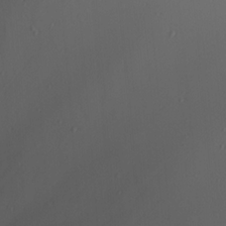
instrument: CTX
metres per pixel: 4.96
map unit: Hve
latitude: 13.3293
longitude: -91.0081
